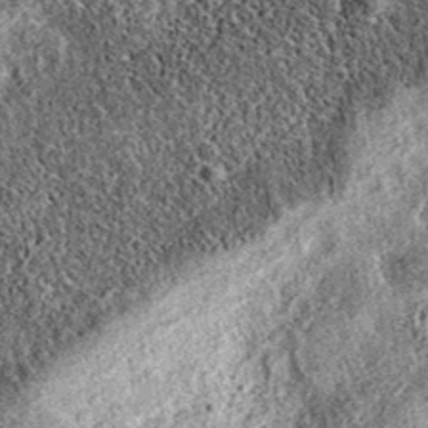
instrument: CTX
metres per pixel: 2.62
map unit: eAb
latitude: 37.0080
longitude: 111.6155
